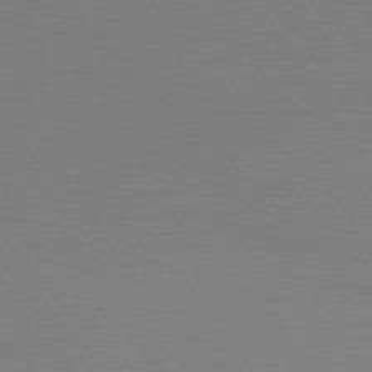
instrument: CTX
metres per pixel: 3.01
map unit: Ap
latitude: -77.3888
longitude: -69.9339
